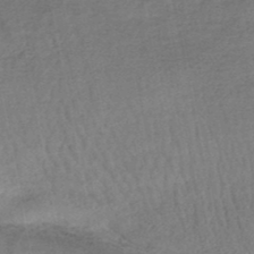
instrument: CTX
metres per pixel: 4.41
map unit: HNhu
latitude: -48.4629
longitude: 101.4643
